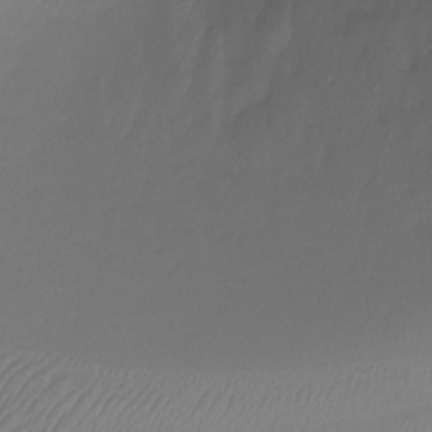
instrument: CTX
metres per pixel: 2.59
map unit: Ht
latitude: -12.2929
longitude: -47.1592
